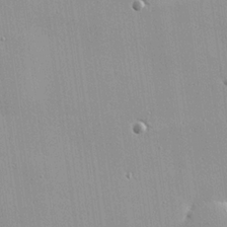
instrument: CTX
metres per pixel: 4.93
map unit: eHh
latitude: 24.4412
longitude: -89.4616
